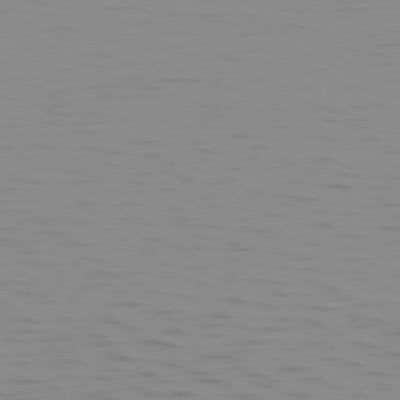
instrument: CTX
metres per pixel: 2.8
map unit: Hpe
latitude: 74.7057
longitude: -126.2712
